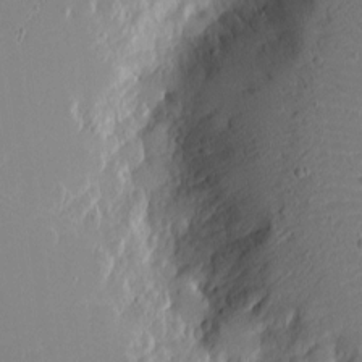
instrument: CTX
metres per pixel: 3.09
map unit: Nhu
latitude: -4.4818
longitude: -82.6868
